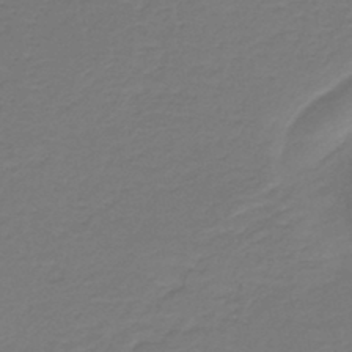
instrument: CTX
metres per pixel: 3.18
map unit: HNb
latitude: -43.2187
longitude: 52.0094
